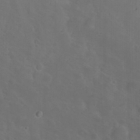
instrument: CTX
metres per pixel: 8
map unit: Nhu
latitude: 23.6316
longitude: -62.4790
